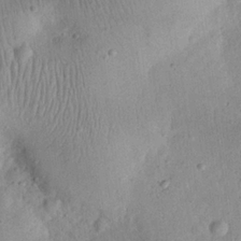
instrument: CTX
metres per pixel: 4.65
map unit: eHh
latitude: 23.8961
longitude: -67.9528
